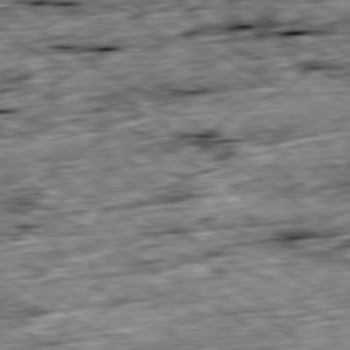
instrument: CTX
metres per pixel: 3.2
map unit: Ap
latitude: -80.0661
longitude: -88.9514
